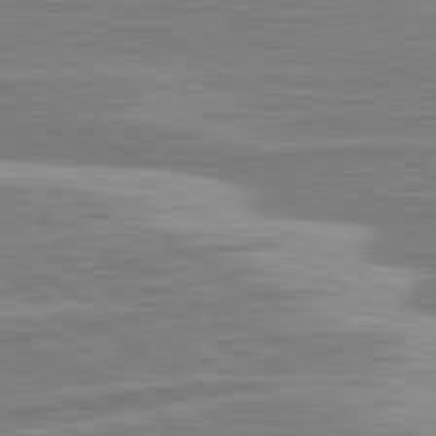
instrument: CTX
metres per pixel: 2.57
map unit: lApd
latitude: 80.8191
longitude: -173.4048
